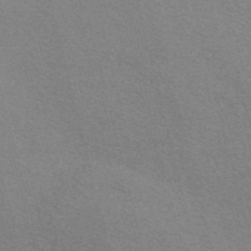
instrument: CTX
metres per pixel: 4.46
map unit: Nve
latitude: -56.3495
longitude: 60.5763
